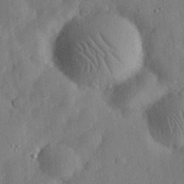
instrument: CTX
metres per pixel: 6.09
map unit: eHh
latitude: 30.5546
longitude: -74.1389
